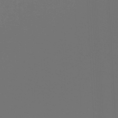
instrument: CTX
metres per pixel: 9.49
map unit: lHb
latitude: -47.5588
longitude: 63.9745
